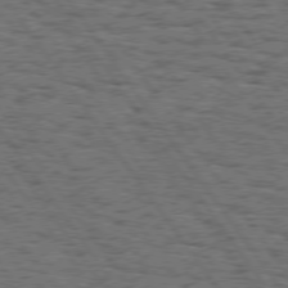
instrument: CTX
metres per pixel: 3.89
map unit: Hpe
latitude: 74.5924
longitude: -134.5545
